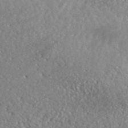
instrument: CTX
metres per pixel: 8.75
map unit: ANa
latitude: 41.4615
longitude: -86.4223
